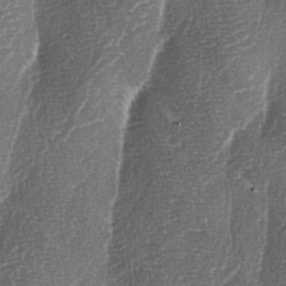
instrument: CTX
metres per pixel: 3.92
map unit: lAa
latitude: -3.8989
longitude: -129.0647
